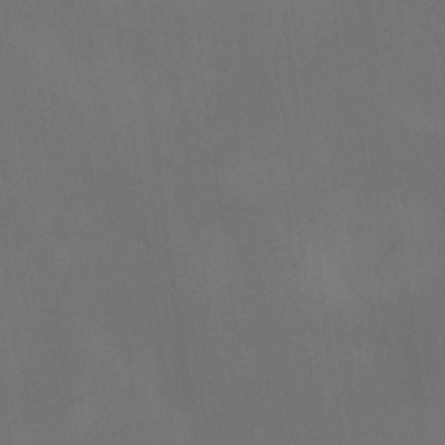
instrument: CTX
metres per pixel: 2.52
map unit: Ave
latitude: 2.1955
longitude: -112.6301
